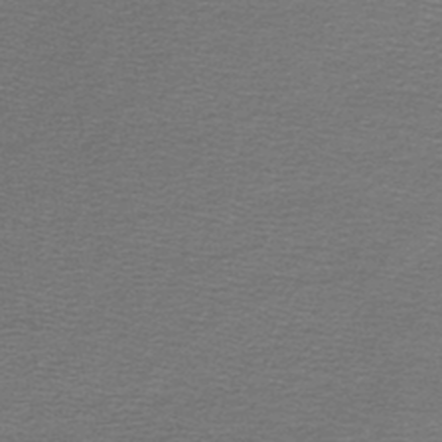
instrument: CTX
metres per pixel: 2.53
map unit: lHb
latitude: -44.7085
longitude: 56.8030
